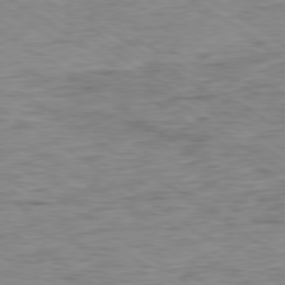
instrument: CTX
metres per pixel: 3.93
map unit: Ap
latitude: -79.9178
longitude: -49.0458
